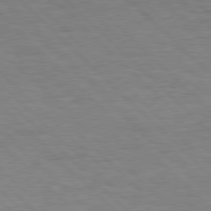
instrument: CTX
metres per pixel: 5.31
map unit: Hpe
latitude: 77.7638
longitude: -154.9892
